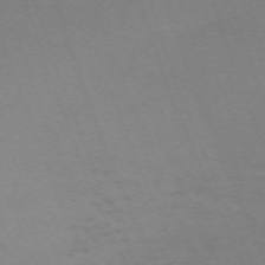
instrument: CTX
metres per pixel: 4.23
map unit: Nhu
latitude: -68.0472
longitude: 37.5588
